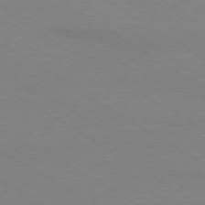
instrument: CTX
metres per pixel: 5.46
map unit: Ap
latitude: -78.9352
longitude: -84.3467
